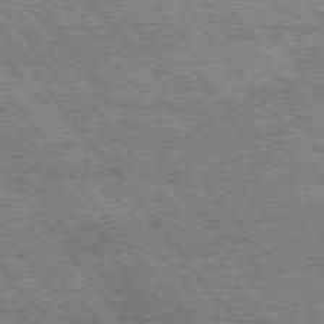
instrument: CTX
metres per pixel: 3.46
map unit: Hpe
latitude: 74.7813
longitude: -155.4615
